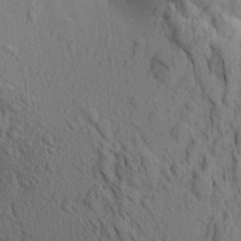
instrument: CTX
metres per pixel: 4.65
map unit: Aa
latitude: 19.6882
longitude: -149.4426
